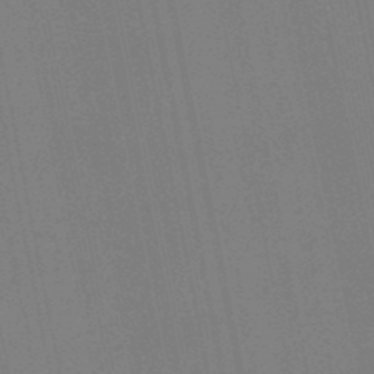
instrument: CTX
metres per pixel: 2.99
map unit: lHb
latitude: -48.2173
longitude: 67.1809
